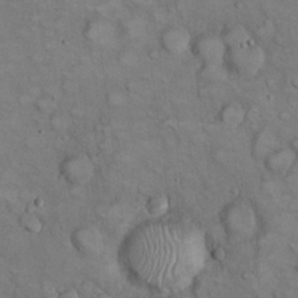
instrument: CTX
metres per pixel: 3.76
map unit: eHh
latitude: 22.4790
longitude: -60.0255
